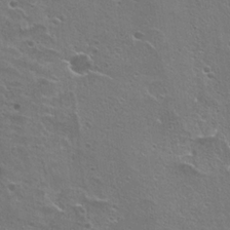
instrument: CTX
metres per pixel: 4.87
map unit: Hto
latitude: 22.4979
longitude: -42.1389
